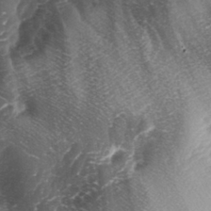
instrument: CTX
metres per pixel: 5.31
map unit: lAa
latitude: -4.4062
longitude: -126.8569
